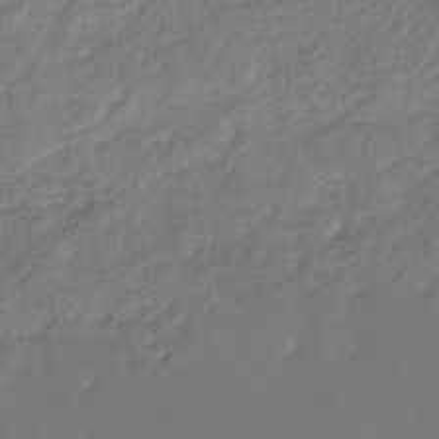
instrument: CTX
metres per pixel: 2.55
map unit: eHb
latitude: -30.0661
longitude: 64.5385
